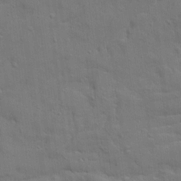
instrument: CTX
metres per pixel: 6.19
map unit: Ave
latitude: 19.4615
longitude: -129.2726
